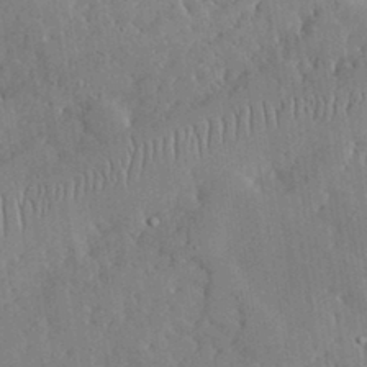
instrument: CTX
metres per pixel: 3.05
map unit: lHvf
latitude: 33.4993
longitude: -91.8772
